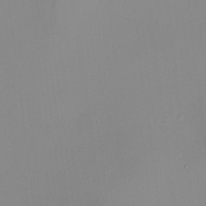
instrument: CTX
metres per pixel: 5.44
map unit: HNhu
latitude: 9.7450
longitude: 10.8219
